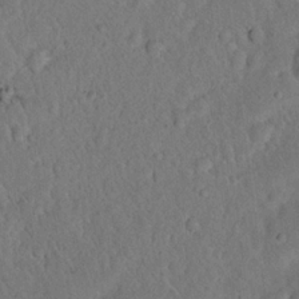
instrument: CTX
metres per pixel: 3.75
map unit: eHh
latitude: 19.4426
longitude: -62.5924
